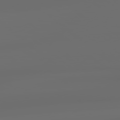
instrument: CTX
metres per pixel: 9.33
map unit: lApd
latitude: 79.0837
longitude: -138.4412
